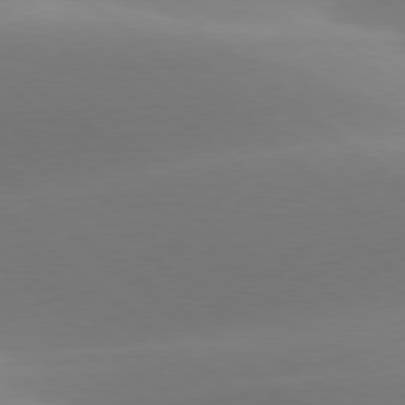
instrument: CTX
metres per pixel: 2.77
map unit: lApd
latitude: 78.3279
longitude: -51.2159
